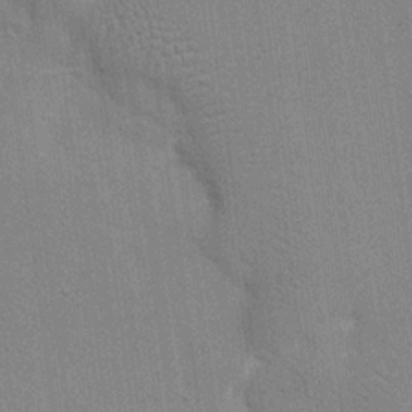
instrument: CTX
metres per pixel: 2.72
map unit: eHh
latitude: 18.9891
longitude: -68.2334
